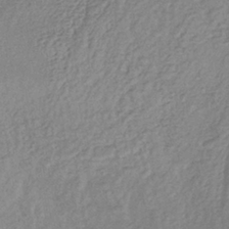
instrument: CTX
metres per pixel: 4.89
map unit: lHb
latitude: -38.1039
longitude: 68.7841
